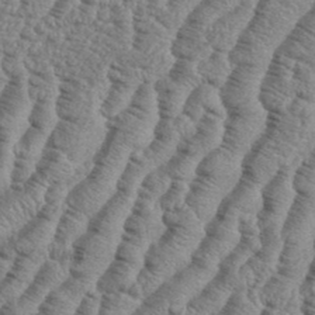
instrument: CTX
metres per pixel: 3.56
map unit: eHh
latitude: 37.1970
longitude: -136.7435
